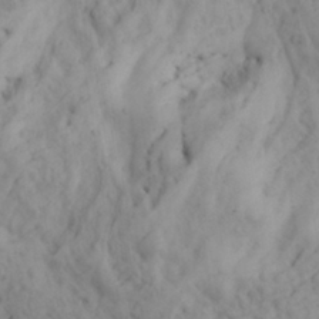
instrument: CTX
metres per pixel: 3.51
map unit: Nhu
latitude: 27.6883
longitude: -71.9339
